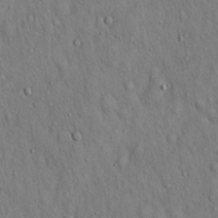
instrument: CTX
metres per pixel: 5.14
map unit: Hto
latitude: 16.5168
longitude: -58.7813
